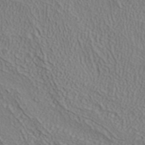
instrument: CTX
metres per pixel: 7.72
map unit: ANa
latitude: 38.3467
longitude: 23.0298
